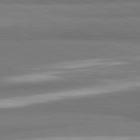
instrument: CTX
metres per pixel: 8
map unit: lApd
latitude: 82.2522
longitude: 161.4454
